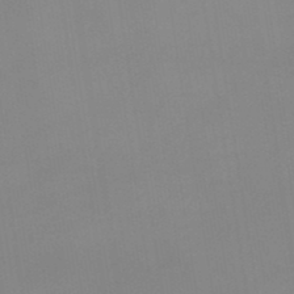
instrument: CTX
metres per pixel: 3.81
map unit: lHb
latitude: -48.3684
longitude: 67.5021
